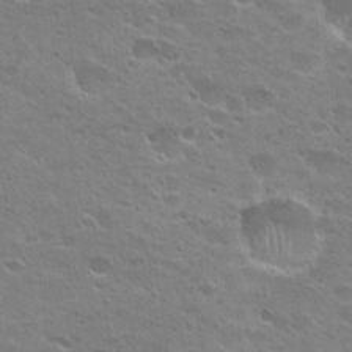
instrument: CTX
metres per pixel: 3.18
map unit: Hto
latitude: 24.1766
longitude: -50.8191
